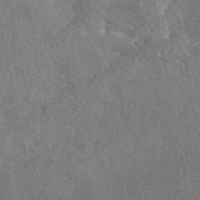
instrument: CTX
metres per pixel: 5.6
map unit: eAb
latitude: 49.4426
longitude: 117.1242
